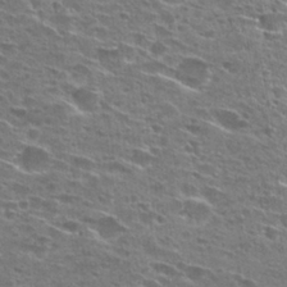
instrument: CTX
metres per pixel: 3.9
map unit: Hto
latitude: 27.8583
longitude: -46.0444
